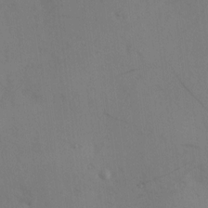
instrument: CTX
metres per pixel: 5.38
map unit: Hve
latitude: 13.8961
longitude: -90.8947
